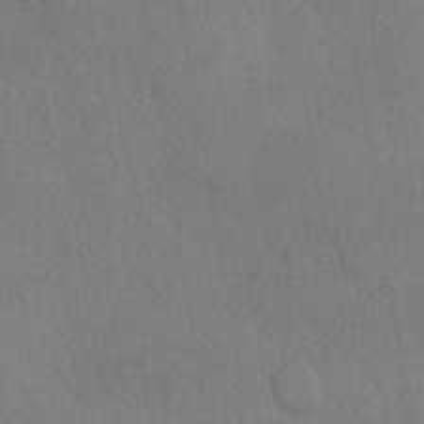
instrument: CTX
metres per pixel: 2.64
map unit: ANa
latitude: 36.3090
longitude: 14.6141
